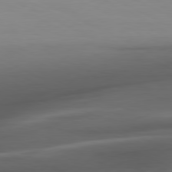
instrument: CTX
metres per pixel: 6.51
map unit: Hpe
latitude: -81.1431
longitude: 19.2754
